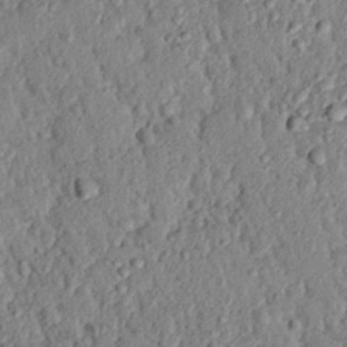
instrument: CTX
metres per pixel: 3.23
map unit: eHh
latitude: 25.0080
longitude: -78.7247
